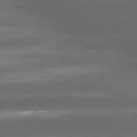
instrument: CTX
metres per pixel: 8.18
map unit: lApd
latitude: 81.1214
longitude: -143.2159
